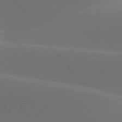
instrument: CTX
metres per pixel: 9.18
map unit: lApd
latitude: 77.8394
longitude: -52.7246
